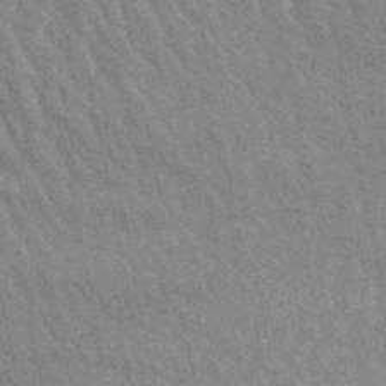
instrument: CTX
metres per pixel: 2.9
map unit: lHb
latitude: -48.8408
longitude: 73.7855
